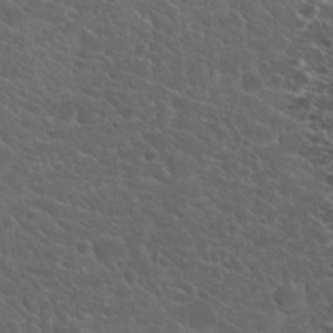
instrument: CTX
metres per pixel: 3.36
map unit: Hto
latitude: 19.4237
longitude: -36.3279
